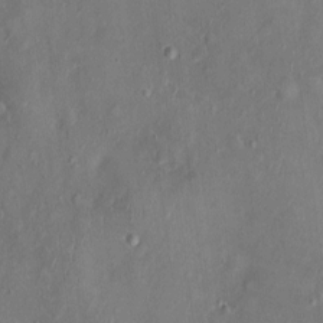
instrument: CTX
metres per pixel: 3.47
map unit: Nhu
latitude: 0.9513
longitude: -14.9325
